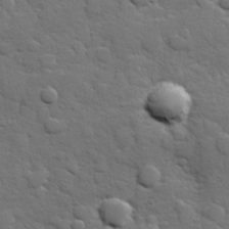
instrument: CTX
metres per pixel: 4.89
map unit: Hve
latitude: 24.9135
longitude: 148.6330
